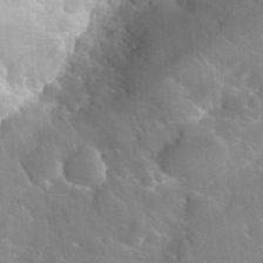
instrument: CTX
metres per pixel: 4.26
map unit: Hto
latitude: 35.8394
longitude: -46.3279
